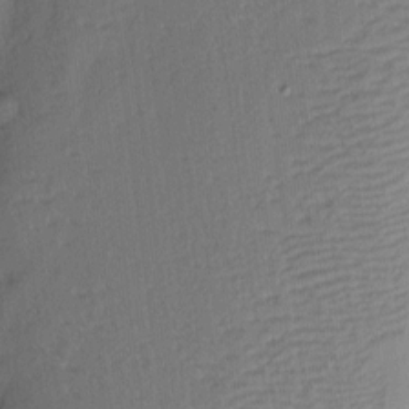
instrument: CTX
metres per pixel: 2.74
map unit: eHh
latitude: 3.4993
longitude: -77.3103
